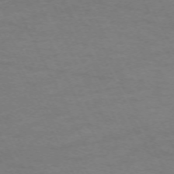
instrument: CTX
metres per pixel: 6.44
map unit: Hpe
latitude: -71.0675
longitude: 15.0676
